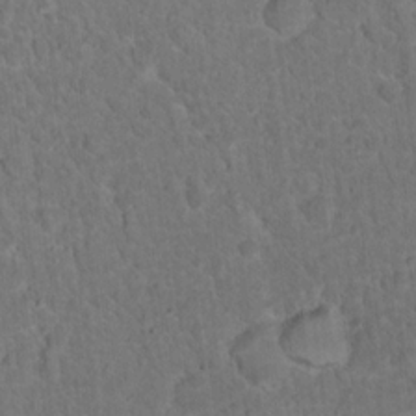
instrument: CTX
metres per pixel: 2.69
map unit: Hto
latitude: 15.7072
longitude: -36.7435
